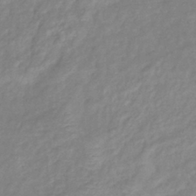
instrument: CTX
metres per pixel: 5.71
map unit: eHb
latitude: -40.0283
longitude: 81.3321
